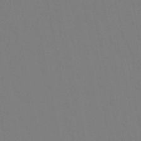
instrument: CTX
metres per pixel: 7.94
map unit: eHb
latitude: -50.2361
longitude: 75.4077
